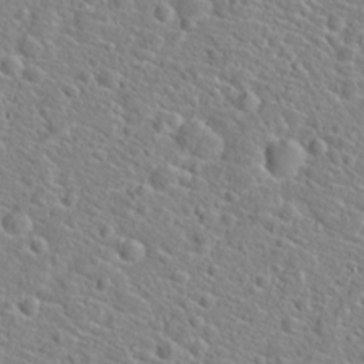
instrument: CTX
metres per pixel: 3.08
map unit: Hto
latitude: 21.2915
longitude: -45.0080
